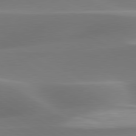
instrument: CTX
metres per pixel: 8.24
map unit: lApd
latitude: 79.7639
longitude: -93.2726
